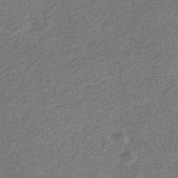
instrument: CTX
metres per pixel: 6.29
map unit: eHb
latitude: -30.8030
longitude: 69.0297
